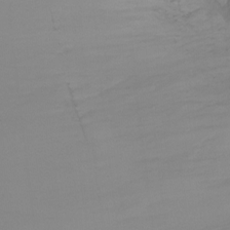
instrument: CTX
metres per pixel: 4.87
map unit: Ht
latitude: -15.2565
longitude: -49.1970
